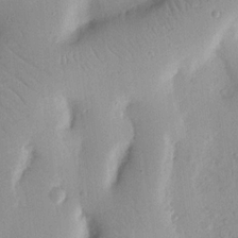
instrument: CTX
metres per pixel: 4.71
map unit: Nhu
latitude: 15.8584
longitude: -78.6113
